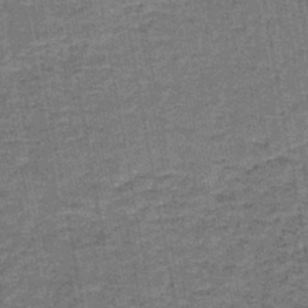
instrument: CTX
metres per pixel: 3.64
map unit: lHb
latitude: -43.8989
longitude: 56.2739
